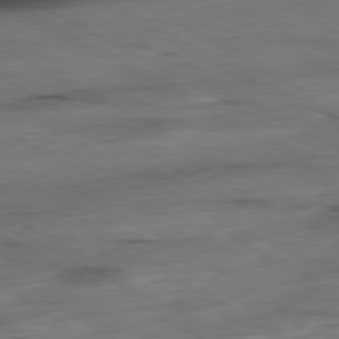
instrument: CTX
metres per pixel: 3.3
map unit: Ap
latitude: -80.9164
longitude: -83.8961
